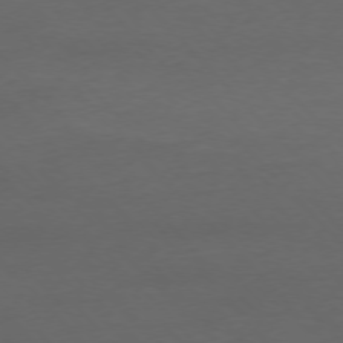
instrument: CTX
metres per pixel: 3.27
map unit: Ap
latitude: -77.0297
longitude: -71.6127
